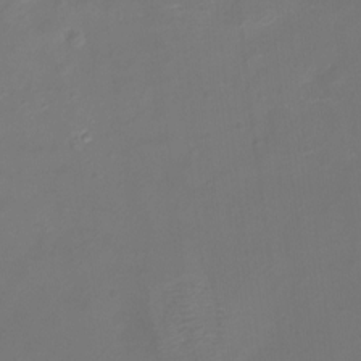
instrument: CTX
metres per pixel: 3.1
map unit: Nhu
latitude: -18.2362
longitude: -46.4601
